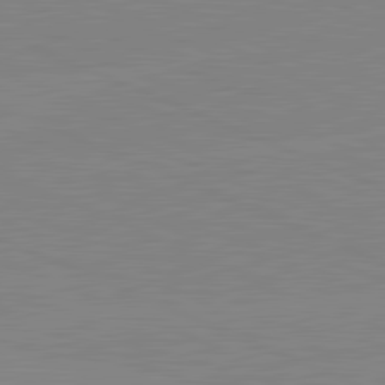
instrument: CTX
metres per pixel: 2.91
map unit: lApd
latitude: 81.8205
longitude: -156.4601
